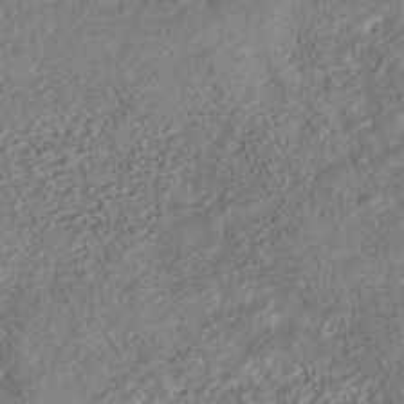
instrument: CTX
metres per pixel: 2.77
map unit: Nhe
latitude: -40.7841
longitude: -110.6680
